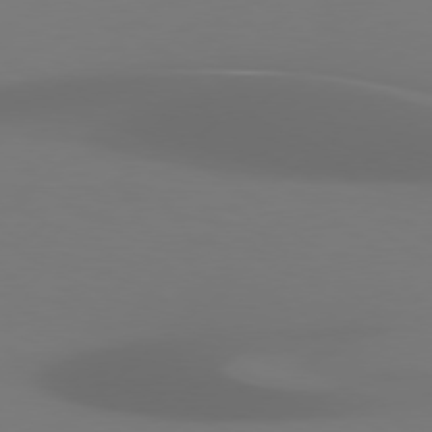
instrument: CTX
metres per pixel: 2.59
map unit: Hpe
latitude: 76.3467
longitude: -131.5183
